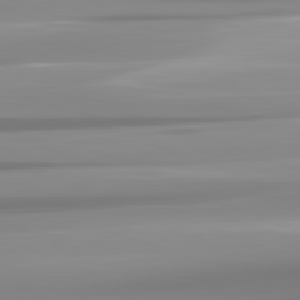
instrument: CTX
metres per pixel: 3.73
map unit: lApd
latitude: 82.0822
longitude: -137.6127
